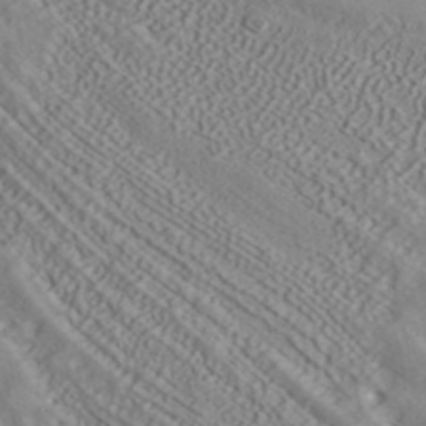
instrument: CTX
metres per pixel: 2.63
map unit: ANa
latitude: 41.5938
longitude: 30.2172
